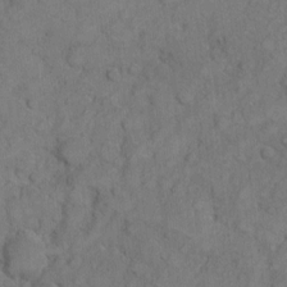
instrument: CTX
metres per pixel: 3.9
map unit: Hto
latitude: 5.5749
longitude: -60.9702
